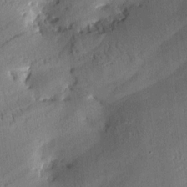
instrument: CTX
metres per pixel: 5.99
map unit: Aa
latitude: 10.3845
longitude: -142.9325
